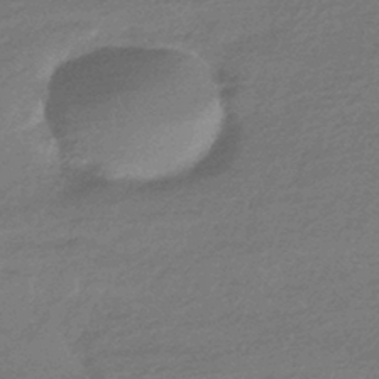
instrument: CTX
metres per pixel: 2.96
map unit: HNhu
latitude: -43.0675
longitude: 93.4832
